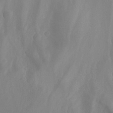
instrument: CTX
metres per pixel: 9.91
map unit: Nhu
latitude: -13.1620
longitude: -66.3656
